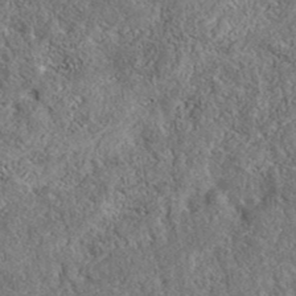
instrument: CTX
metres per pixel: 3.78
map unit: eAb
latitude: 37.6883
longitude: 112.0661
